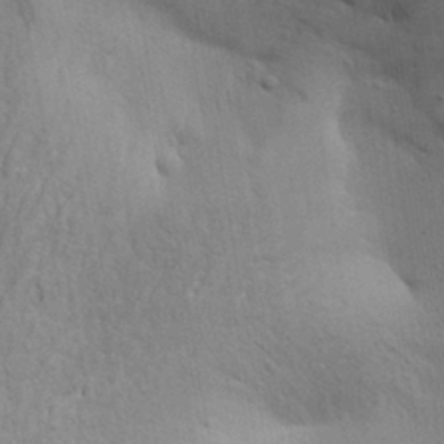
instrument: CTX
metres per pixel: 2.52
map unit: Aa
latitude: 26.4412
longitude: -143.4427
